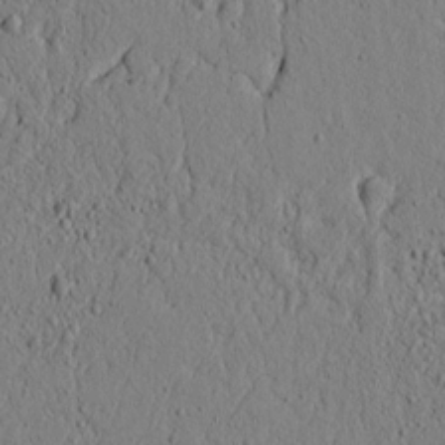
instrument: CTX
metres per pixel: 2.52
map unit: lAvf
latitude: 5.7827
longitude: 165.8612
